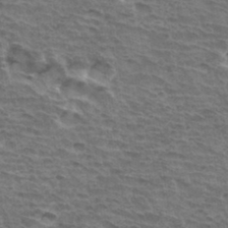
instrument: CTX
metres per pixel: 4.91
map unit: Hto
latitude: 34.9135
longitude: -43.7828
